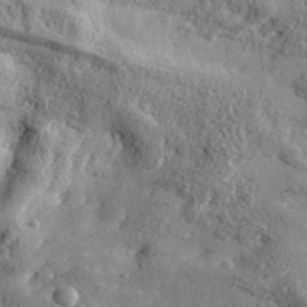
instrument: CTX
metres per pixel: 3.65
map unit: eHh
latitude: 36.6869
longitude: -80.1578
